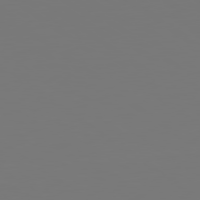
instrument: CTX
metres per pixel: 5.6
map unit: lApd
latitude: 79.2348
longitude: -175.8017
